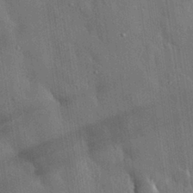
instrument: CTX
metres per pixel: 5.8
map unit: eHh
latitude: 31.0270
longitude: -80.1956
